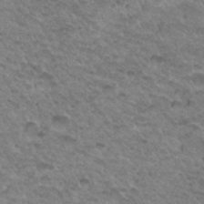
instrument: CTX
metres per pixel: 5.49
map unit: Hto
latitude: 34.0633
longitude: -49.1025
